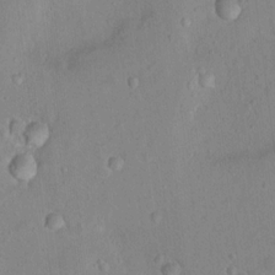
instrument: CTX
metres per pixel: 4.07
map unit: Nhu
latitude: 13.2915
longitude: -36.8947
